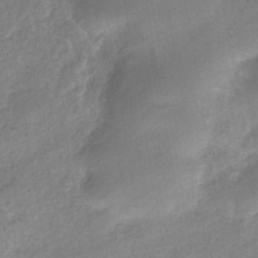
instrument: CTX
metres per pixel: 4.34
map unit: eHh
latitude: -39.8234
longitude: -26.1011
